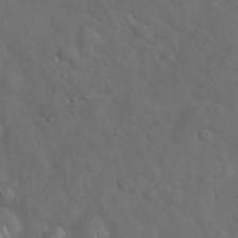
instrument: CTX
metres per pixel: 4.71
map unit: Hto
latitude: 18.0255
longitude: -53.0837
